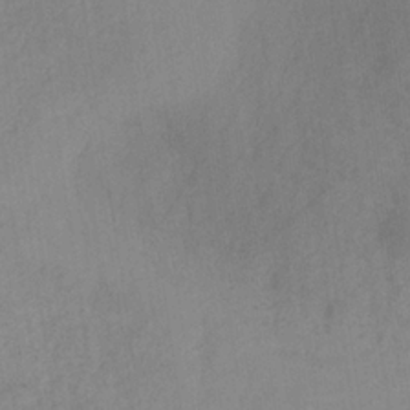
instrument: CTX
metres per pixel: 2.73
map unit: HNb
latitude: -31.4643
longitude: 62.3495
